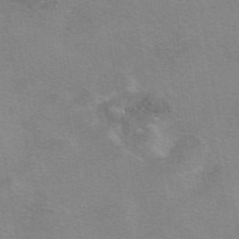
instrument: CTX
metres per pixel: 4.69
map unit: eAb
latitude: 49.4993
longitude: 105.5399
